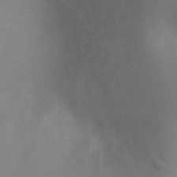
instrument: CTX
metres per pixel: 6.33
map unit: Ht
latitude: -5.0297
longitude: -25.7827
